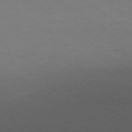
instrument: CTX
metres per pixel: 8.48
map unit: Ap
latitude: -78.6707
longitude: -94.8947
